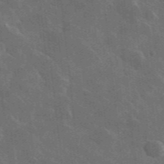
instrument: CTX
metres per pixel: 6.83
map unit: lHvf
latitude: 35.4615
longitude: -90.7246
